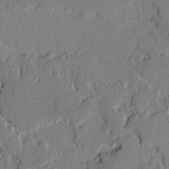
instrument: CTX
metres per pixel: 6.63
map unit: lAvf
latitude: -1.0487
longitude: -107.1592
